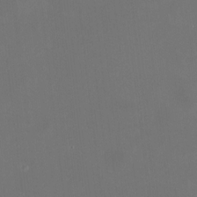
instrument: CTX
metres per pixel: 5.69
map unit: HNhu
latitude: 7.9150
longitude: 9.7100
